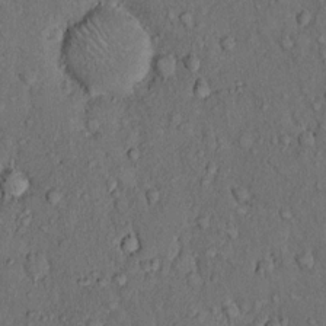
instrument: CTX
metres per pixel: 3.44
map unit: Hto
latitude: 10.4412
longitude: -59.7828
